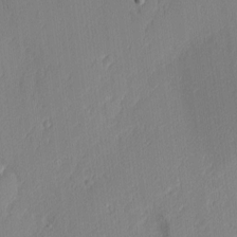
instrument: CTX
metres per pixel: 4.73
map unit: Nhu
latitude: 2.4790
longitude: -75.9717
